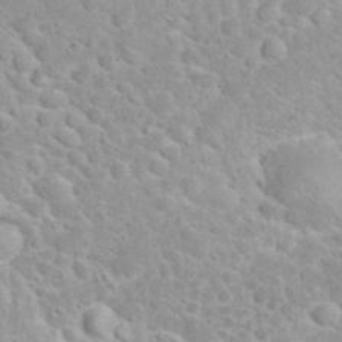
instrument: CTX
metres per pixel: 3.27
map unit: eHh
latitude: 32.2900
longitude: -61.2159
